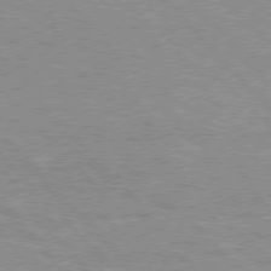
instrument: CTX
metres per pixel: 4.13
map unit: Hpe
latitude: 76.3656
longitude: -152.9136
